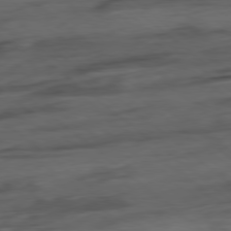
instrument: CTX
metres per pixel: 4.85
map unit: Hpe
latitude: -79.1053
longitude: -18.5734
